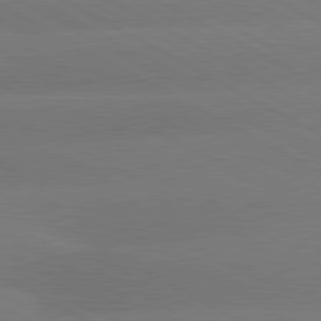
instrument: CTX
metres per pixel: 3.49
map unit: lApd
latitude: 80.7057
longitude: -147.1781
